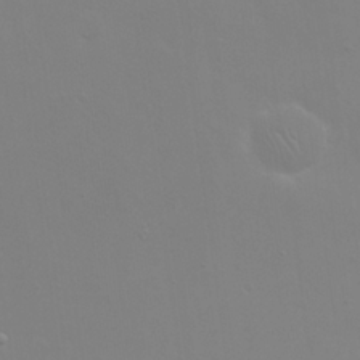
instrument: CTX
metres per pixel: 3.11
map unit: eHh
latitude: 23.9906
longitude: -65.5371
